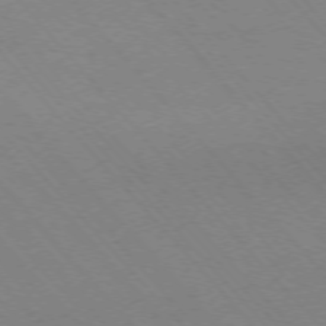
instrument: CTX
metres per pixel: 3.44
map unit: Ap
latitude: -75.8423
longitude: -63.4049
